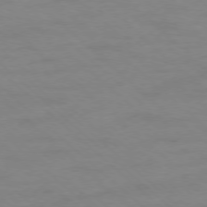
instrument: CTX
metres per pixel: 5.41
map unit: Ap
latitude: -77.8044
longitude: -98.6301
